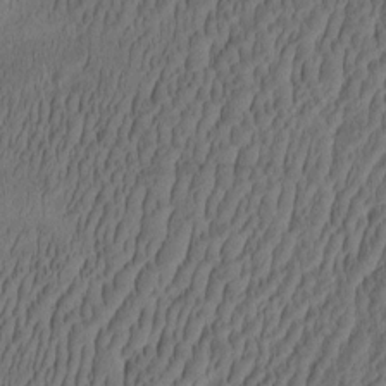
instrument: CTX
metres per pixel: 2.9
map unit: eHh
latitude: -2.8030
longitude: 17.0298
